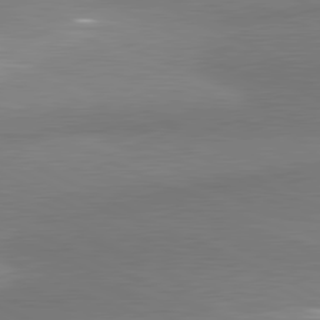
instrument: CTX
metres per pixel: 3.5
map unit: lApd
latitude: 80.9892
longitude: 166.3495
